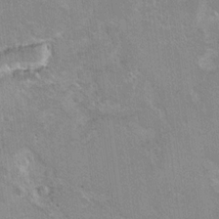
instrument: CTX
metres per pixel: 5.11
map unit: Hto
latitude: 7.5938
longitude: -30.5924
